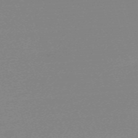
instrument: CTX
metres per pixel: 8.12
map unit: eHh
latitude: -61.2376
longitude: 52.1983
